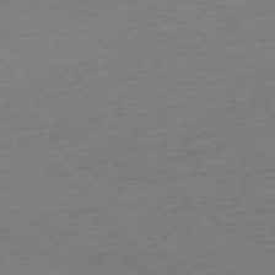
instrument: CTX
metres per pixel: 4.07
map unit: Ap
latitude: -75.3132
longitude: -89.1970
